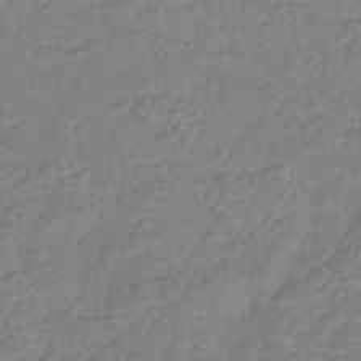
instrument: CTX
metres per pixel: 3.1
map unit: eHb
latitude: -31.9745
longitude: 73.4454
